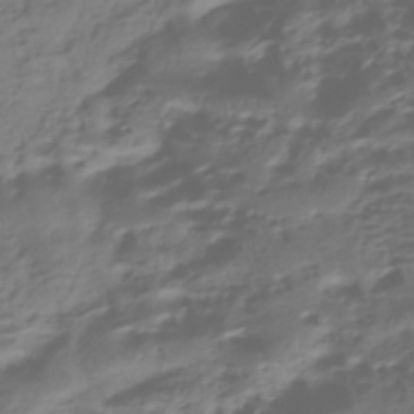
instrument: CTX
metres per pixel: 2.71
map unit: HNhu
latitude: -42.8596
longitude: 102.3873
